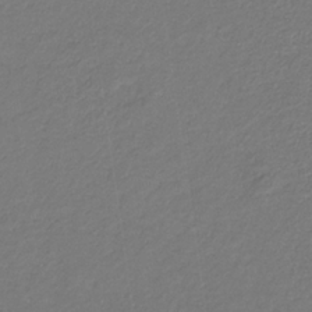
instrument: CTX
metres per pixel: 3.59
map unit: eHb
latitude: -30.9919
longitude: 67.3510
